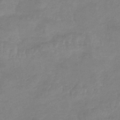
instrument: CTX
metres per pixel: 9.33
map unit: lHb
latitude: -40.3306
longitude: 66.9919
